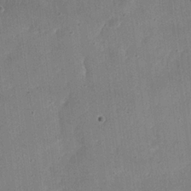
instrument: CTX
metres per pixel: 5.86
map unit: Nhu
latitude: 21.4238
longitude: -71.2915
